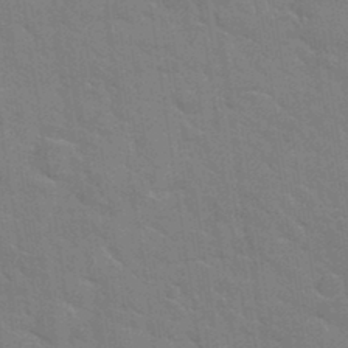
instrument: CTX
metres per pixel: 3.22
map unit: Hto
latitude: 34.7057
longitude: -51.7449
